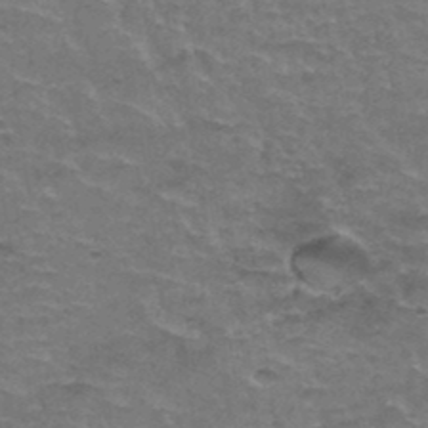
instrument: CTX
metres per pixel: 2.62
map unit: Hto
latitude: 37.6694
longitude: -41.5371
